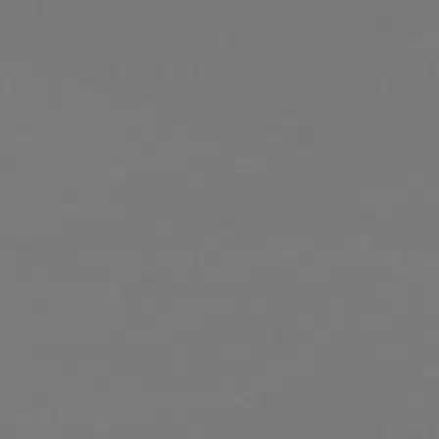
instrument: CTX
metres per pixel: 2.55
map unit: lHb
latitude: -46.2928
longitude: 60.7463
